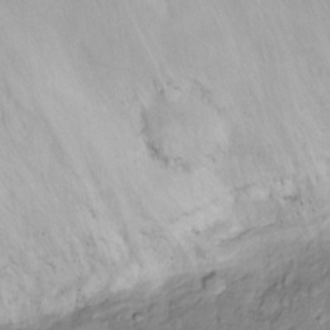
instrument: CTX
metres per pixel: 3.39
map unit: Ht
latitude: -4.0094
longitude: -14.2712
